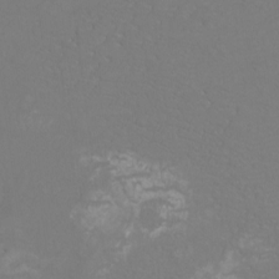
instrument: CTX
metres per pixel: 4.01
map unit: Htu
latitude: -12.8219
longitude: -70.9136
